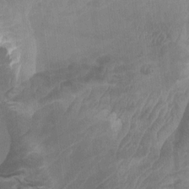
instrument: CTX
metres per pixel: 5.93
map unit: Ht
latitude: -2.0849
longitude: -17.2726
